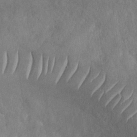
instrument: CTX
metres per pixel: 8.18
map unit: Nhu
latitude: -30.4062
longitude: -59.4426
